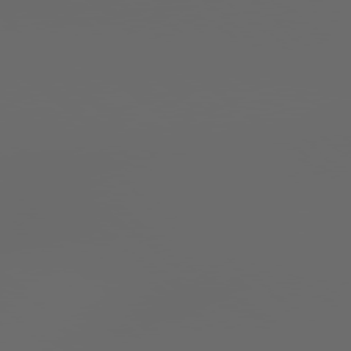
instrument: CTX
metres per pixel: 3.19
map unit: Hpe
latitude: 78.7624
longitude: 176.0094
